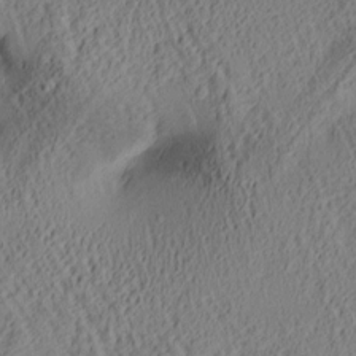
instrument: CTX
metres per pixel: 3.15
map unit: lAa
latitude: 5.0647
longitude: -116.9514
